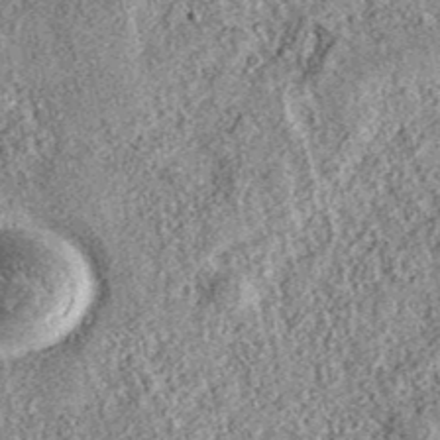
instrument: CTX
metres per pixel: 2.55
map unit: eAb
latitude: 37.0836
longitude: 110.7274
